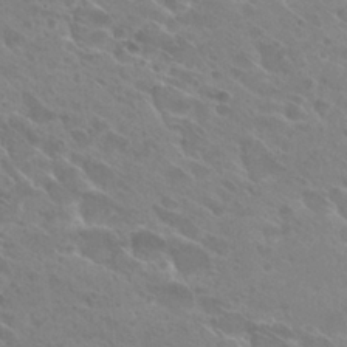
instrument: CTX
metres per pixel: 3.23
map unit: Hto
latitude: 27.6316
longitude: -39.9339
